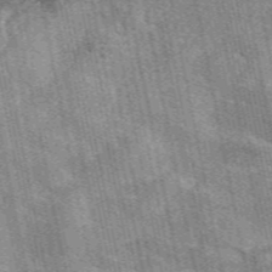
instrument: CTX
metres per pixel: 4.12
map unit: eAb
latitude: 49.8772
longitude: 114.6896
